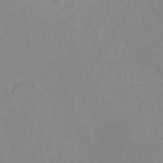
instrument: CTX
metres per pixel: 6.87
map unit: Ht
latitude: -6.7463
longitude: -38.1011
